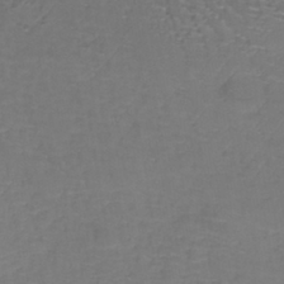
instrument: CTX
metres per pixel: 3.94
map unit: lHb
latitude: -38.4062
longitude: 61.0864
